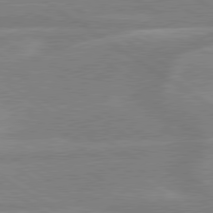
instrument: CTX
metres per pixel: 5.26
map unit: lApd
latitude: 79.3293
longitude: -122.7246
